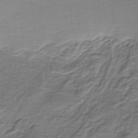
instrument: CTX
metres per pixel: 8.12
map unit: HNb
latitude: -35.7855
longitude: 58.1416
